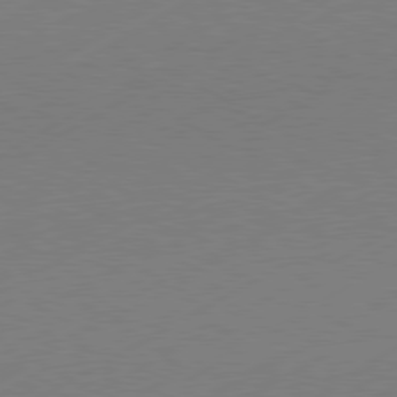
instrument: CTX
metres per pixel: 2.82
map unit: Hpe
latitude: -81.0298
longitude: 13.7478
